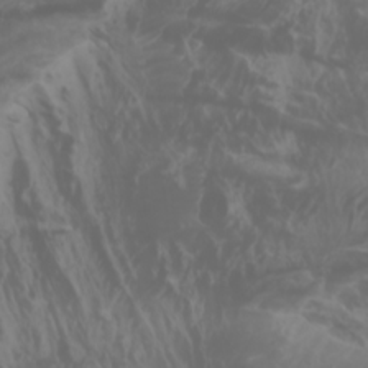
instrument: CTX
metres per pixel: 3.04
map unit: Htu
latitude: -0.9353
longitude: -77.5371
